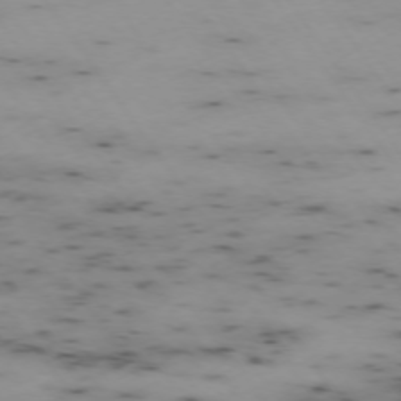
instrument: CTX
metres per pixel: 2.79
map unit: Hpe
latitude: -74.3685
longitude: 2.4251
